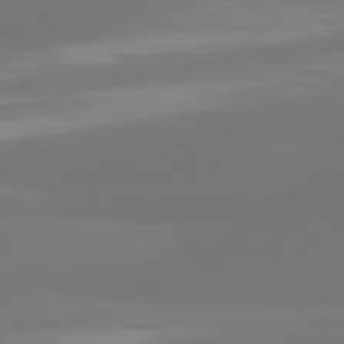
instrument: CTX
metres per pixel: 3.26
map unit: lApd
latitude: 81.1214
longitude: -164.8002
